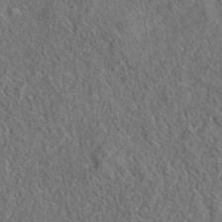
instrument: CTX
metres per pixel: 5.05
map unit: eAb
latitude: 36.2334
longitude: 113.2187
